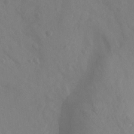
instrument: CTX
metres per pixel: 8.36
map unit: Nhu
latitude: -13.1998
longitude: -66.3656
